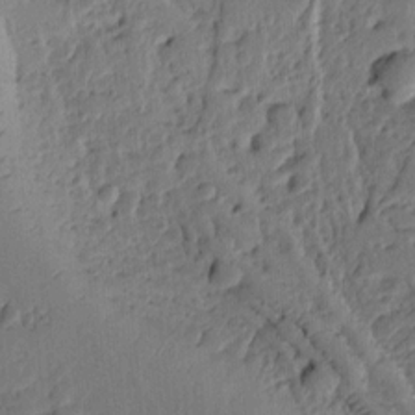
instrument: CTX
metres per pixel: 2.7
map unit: Ht
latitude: 10.1200
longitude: -78.1389
